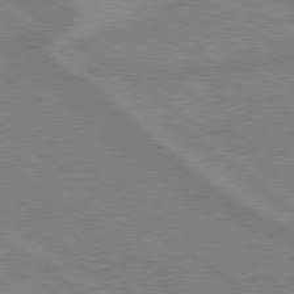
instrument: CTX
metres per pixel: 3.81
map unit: lApd
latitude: 79.2348
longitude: -164.5168
